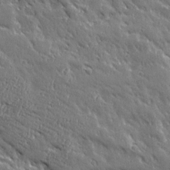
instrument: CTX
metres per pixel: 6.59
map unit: Ave
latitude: 20.2145
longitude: -136.2145
